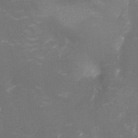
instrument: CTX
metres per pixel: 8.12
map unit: Nhu
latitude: -9.1242
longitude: -42.2145
